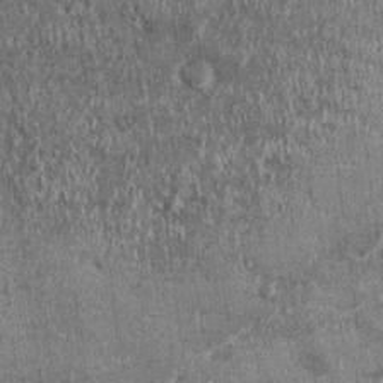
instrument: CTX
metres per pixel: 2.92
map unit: Ht
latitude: -0.7464
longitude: -13.7261
